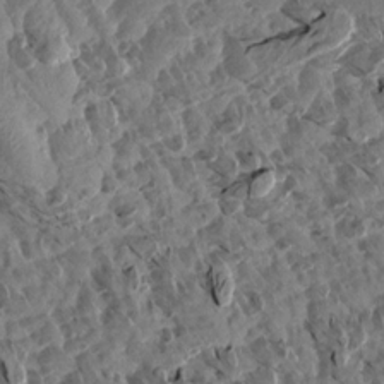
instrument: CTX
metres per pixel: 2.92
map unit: Aa
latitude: 12.8191
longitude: -140.8191
